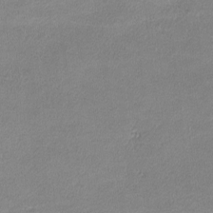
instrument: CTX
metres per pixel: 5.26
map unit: lHvf
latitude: -12.0850
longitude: -103.0647
